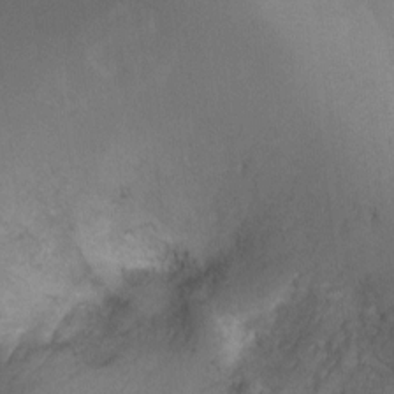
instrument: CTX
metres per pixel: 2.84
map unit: Ht
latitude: -6.5573
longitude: -36.1011
